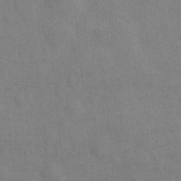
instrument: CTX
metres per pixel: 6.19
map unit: Nhu
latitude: 7.2726
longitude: -24.0822
